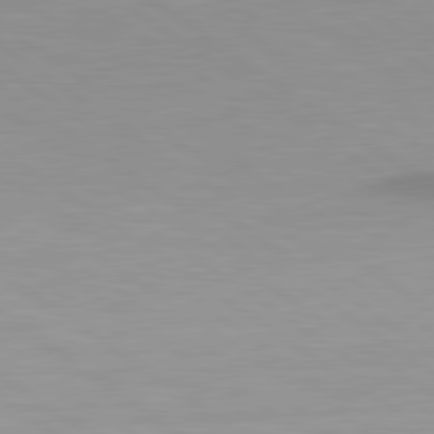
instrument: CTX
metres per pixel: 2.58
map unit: lApd
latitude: 80.5357
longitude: 161.7100
